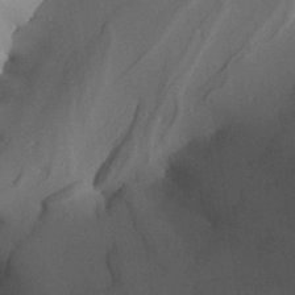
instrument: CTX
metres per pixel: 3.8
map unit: Aa
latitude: 28.5357
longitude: -135.6505
